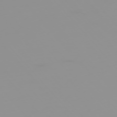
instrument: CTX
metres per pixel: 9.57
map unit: Hpe
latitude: -75.9556
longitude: -9.6694
